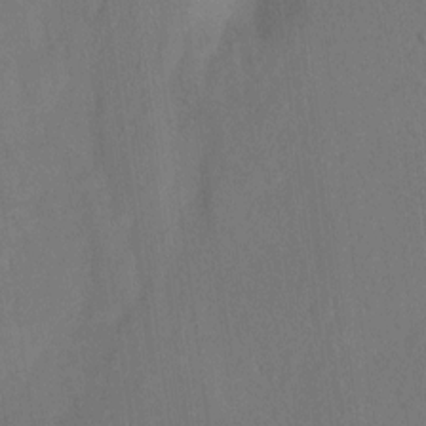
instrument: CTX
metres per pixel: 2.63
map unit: Ht
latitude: 5.5182
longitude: -29.8394
